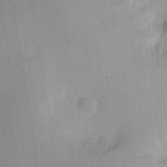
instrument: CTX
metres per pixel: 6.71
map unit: Nhu
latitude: 15.2537
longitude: -75.1970
